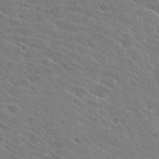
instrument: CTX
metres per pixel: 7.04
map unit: Hto
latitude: 26.2523
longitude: -41.4993
